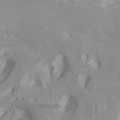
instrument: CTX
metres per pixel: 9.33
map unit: Htu
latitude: -0.6708
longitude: -75.9150
